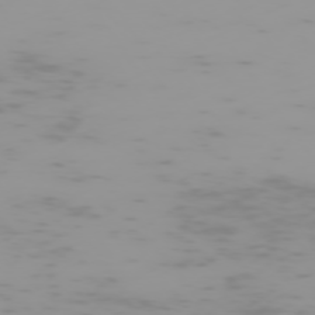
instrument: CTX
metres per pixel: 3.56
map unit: Hpe
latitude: -74.7841
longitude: 7.2754
